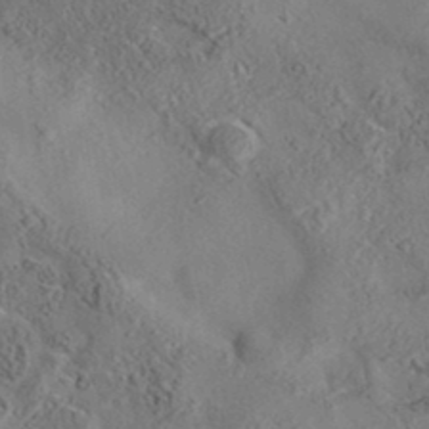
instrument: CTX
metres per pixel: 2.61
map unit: eAb
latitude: 35.7071
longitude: 109.7667
